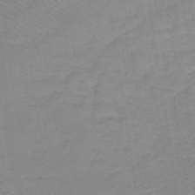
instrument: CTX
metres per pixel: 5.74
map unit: lHb
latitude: -35.5021
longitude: 71.3699
